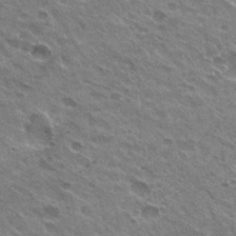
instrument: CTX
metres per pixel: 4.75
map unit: Hto
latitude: 31.1404
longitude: -43.4238
